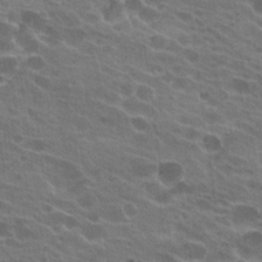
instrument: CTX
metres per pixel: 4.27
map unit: Hto
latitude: 22.1389
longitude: -38.4790
